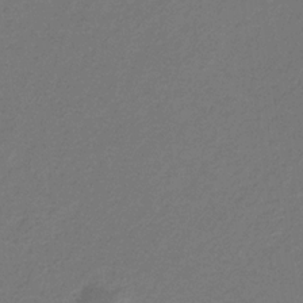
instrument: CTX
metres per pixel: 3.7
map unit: eHb
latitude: -31.0297
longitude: 70.9353
